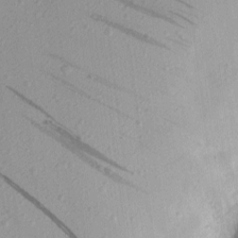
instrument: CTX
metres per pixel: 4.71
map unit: Nhu
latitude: 0.7246
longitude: -77.4048
